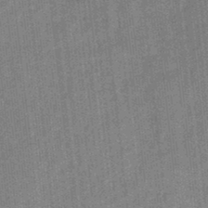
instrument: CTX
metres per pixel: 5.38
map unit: eHb
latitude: -31.1431
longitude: 73.9178
